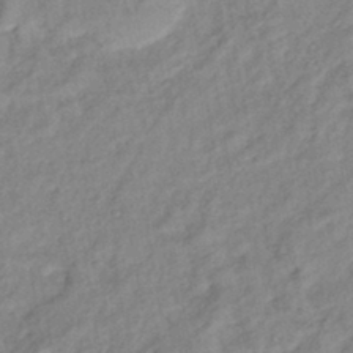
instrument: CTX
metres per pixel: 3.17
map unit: eHb
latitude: -41.5588
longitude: 83.0864
